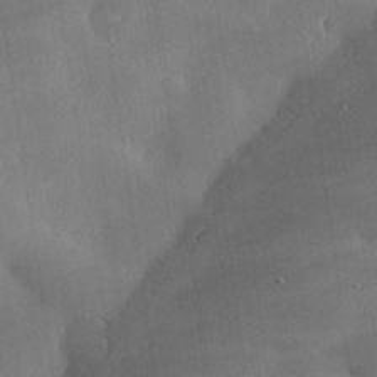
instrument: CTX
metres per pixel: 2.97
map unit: lHvf
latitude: 31.5560
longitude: -92.9324
